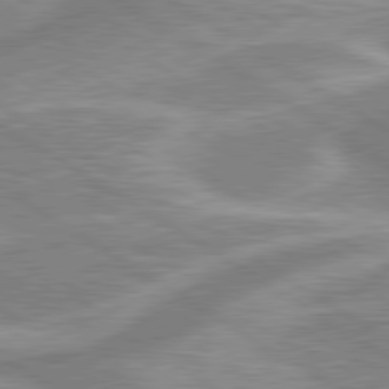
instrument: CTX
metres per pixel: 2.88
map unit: lApd
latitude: 80.0444
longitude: -177.2726
